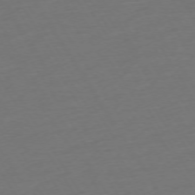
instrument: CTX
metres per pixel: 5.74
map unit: Ap
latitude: -74.8219
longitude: -68.2901
